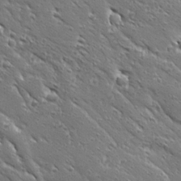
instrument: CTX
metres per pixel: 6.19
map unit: Ave
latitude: 19.7071
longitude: -137.1215
